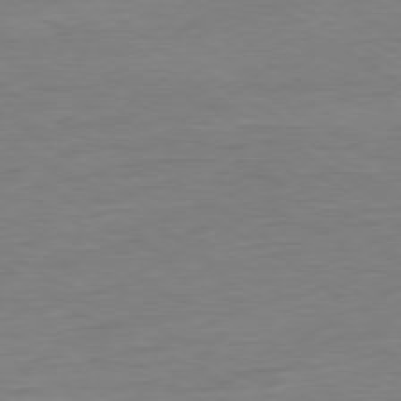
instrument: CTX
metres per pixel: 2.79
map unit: Ap
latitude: -80.3873
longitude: -79.7072
